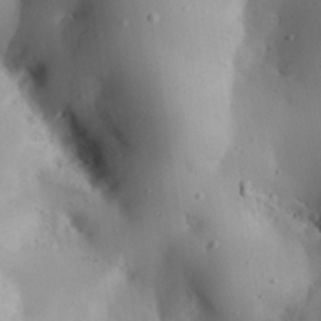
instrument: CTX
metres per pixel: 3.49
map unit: Aa
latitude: 25.9528
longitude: -136.9514
